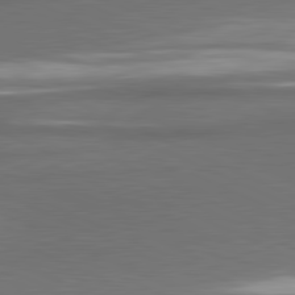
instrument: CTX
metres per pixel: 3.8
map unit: lApd
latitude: 81.3482
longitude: 174.6329
